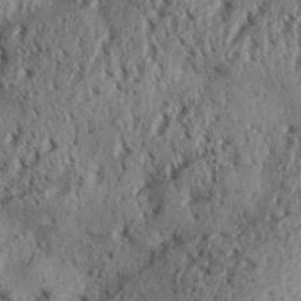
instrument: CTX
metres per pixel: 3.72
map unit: Aa
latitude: 31.5371
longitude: -136.6491
